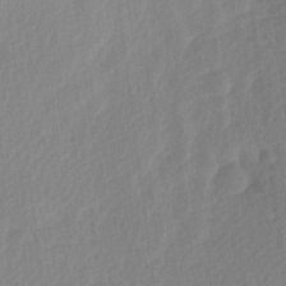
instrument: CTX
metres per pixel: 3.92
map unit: Ave
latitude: 10.5735
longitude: -107.0081
